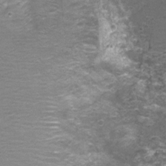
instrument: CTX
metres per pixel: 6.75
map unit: Nhu
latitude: 3.0269
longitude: -17.5371
